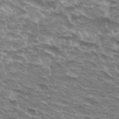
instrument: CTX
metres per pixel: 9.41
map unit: Hto
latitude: 31.6316
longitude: -42.3656
